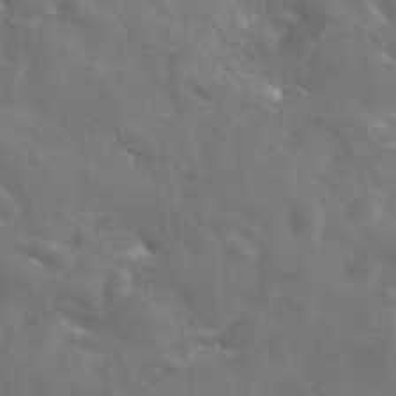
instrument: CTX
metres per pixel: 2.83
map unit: eAb
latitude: 45.1403
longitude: 125.3699
